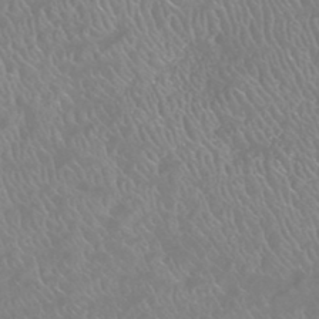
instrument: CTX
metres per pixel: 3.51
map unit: HNhu
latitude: -46.9164
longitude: 29.7856
